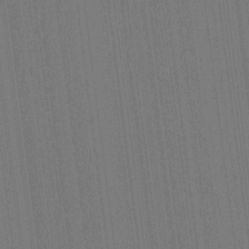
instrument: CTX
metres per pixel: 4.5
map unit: HNhu
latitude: 7.3104
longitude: 16.0472
